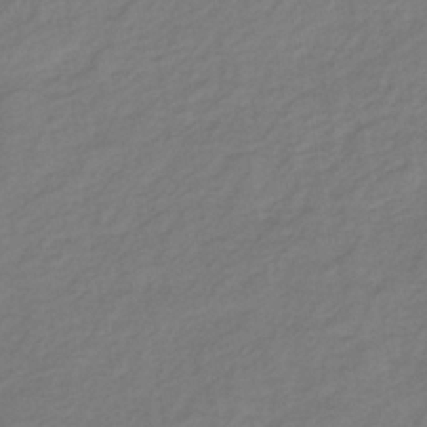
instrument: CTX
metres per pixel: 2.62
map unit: lHb
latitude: -37.0486
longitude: 70.5007
